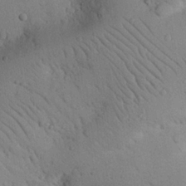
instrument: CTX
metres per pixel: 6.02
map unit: Nhu
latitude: 22.6868
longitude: -75.2537
